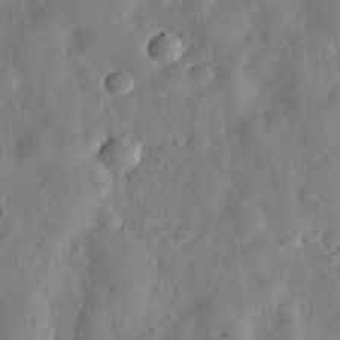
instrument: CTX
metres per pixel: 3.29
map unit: eHh
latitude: 30.0255
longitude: -75.8394
